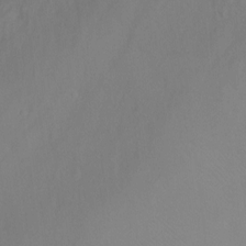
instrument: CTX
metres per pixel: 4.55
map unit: Ht
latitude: -0.8219
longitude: -34.9891
